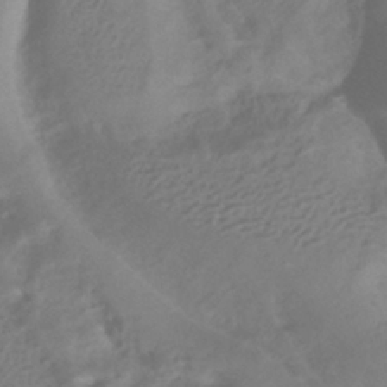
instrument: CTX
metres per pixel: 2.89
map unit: HNhu
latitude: -40.2550
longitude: 109.4076
